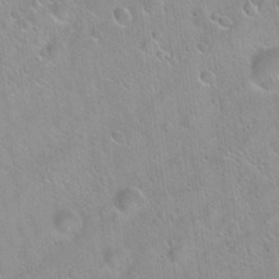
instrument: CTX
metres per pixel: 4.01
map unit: Hto
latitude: 20.4034
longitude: -53.4805
